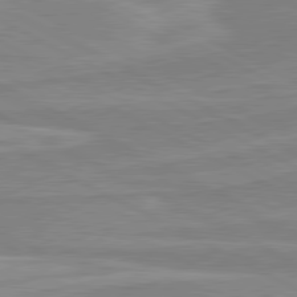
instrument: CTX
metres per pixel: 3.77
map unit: lApd
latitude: 80.5357
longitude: 170.3495
